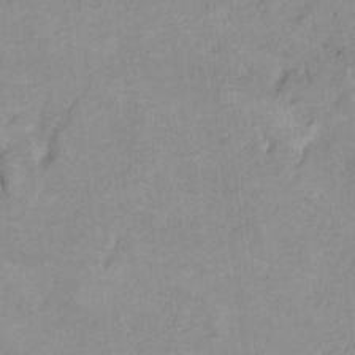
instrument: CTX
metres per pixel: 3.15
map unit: Hto
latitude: 7.7261
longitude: -36.1389
